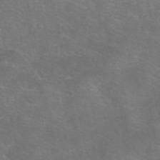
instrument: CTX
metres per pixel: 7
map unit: eAb
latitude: 47.8206
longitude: 105.8044
